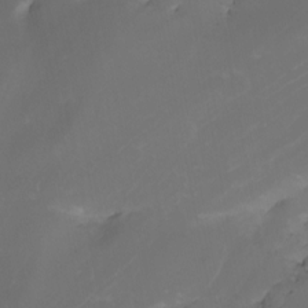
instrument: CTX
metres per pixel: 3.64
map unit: Htu
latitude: -6.5385
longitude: -68.9136
